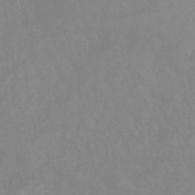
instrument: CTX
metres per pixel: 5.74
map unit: eHb
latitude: -44.5007
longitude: 81.3132
